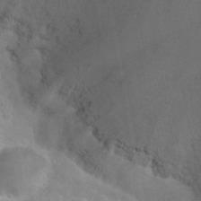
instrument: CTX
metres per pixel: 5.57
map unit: Nhu
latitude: 30.4979
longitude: -54.6679
